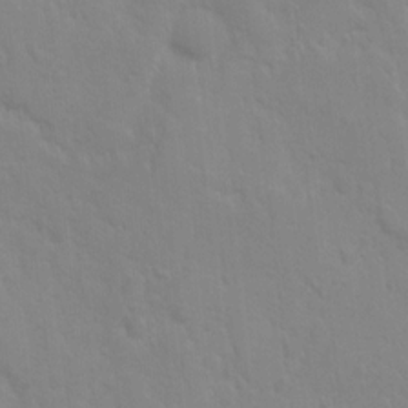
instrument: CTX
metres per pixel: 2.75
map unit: Ave
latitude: 9.9150
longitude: -104.1389
